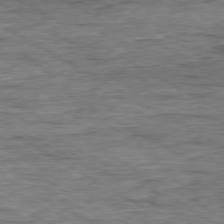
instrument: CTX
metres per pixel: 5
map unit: Ap
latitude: -79.6533
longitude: -84.0444
